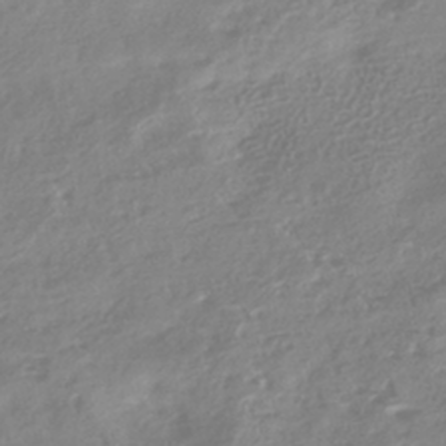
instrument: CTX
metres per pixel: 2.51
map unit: HNhu
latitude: -41.2187
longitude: 91.8801
